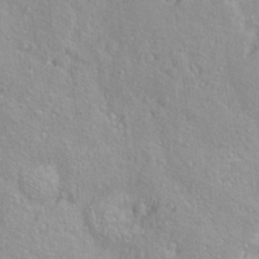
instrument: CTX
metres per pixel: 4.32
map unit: Nve
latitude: -8.2550
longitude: 174.3117
